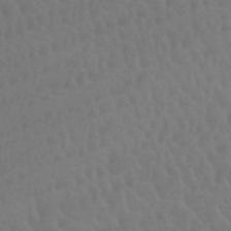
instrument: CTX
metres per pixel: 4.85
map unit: HNb
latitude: -52.6518
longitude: -51.2914
